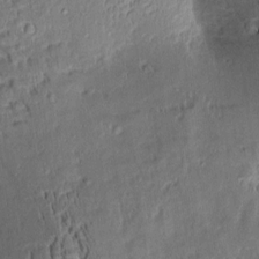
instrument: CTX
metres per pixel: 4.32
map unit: Aa
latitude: 8.6680
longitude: -133.1592
